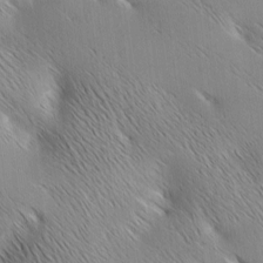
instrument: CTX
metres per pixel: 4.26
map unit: Ave
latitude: 1.4993
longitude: -114.8380
